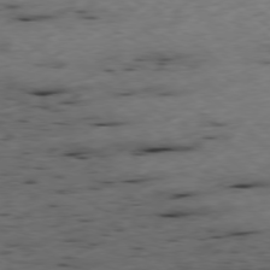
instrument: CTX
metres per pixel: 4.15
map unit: Ap
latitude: -78.2361
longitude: -60.5734
